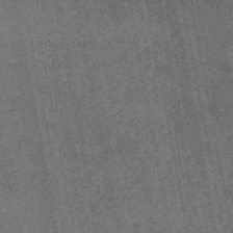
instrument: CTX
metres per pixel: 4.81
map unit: lHb
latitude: -46.1794
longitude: 68.3495
